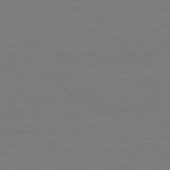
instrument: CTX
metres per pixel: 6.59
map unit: Hpe
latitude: -81.6911
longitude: 8.8408
